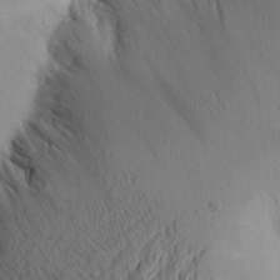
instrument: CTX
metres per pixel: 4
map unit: Aa
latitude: 24.7624
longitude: -145.0458
